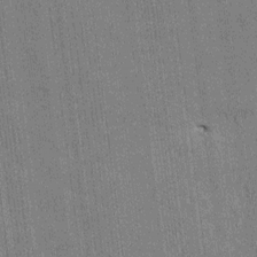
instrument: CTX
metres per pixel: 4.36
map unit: HNhu
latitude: 0.4790
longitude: -5.7072
